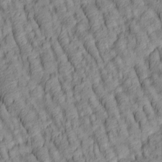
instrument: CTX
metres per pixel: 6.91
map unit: lAa
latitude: 5.4426
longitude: -116.1578
